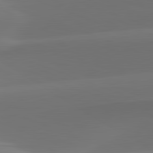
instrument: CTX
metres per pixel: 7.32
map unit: lApd
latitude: 82.0255
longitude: -162.2901
